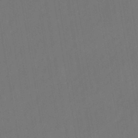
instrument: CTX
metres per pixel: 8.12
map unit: eHb
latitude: -43.7855
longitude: 87.6911
